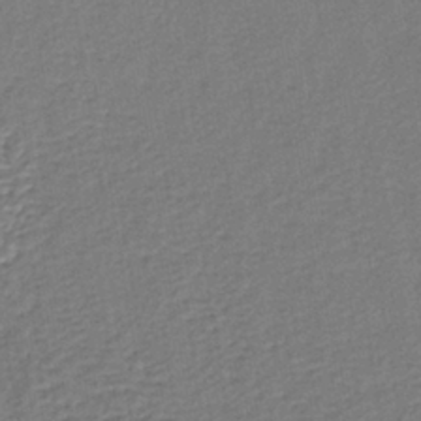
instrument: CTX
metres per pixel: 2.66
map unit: lHb
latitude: -38.7085
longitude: 59.0486
